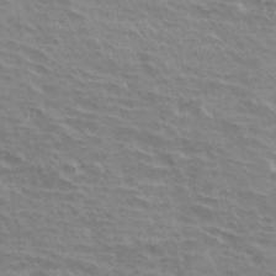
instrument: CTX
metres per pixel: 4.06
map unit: Hto
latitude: 34.1200
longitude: -43.1970
